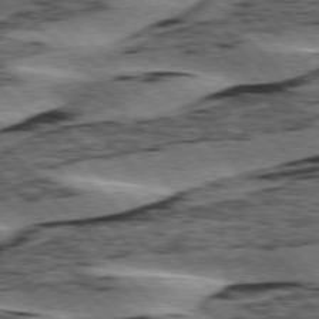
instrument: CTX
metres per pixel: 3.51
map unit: lApd
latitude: 76.1389
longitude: -77.8583
